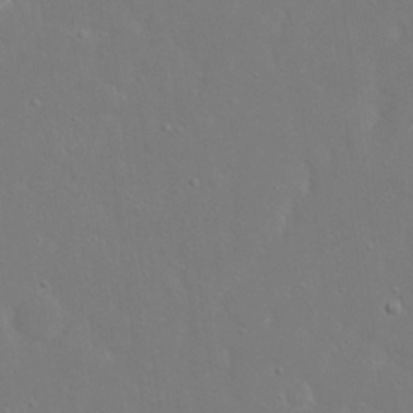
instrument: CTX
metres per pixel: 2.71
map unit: eHh
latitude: 16.4223
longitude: -71.7072
